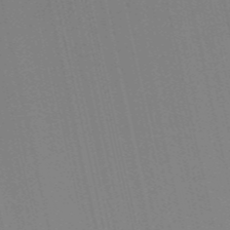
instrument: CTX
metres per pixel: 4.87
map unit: HNb
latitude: -54.8597
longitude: -41.5371
